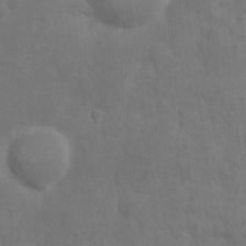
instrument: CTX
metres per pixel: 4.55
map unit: eHh
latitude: 7.0269
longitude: -72.4034
